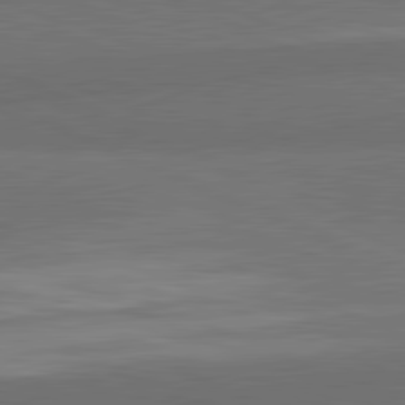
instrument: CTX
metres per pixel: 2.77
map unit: lApd
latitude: 81.9528
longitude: 156.6518
